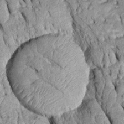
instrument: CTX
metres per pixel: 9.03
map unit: Htu
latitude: -0.0850
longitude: 150.1605
